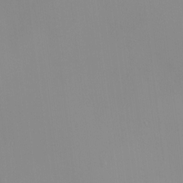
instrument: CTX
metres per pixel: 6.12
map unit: HNhu
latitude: 2.1955
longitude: 8.0850
